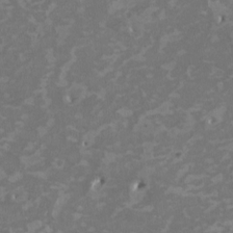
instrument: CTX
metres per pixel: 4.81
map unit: HNhu
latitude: 2.0633
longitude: -3.5182
